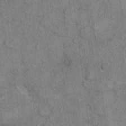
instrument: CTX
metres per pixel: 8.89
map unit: eHh
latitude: 6.7813
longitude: -64.5735
